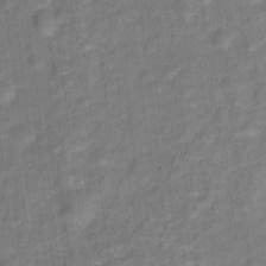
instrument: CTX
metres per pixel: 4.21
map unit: Hto
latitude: 15.5183
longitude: -39.7261
